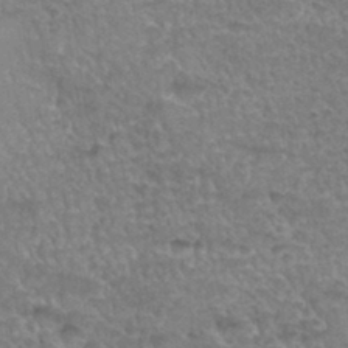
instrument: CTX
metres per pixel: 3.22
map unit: Hto
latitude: 35.4237
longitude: -45.4048
